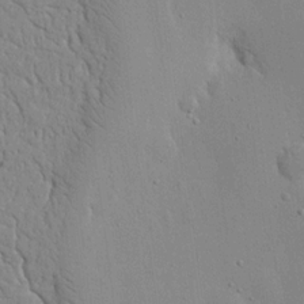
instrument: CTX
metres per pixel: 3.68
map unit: Nhu
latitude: 16.1389
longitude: -79.1026
